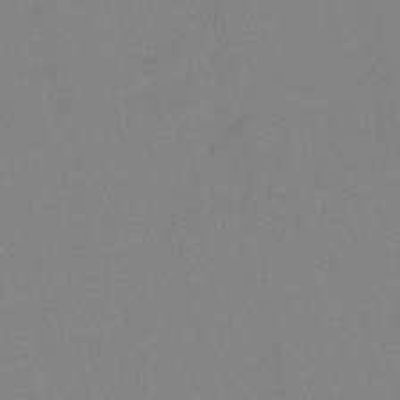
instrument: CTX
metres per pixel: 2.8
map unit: lHb
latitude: -40.4062
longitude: 67.9367
